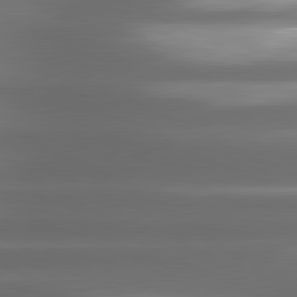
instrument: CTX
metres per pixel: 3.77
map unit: lApd
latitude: 81.1214
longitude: -142.1011
